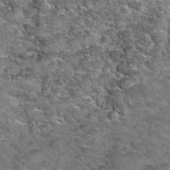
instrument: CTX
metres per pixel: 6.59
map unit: Hto
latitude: 34.8380
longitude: -52.6301
